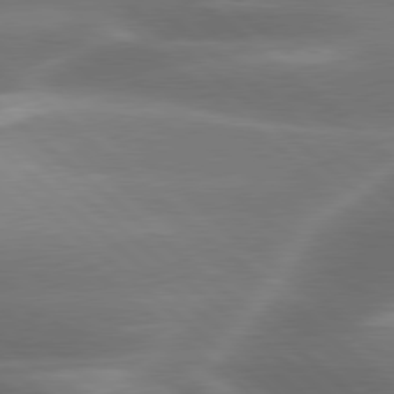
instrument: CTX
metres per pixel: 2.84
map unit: lApd
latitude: 79.5749
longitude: -116.9325
